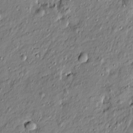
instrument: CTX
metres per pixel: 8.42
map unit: Htu
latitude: -7.4076
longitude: 177.7100
